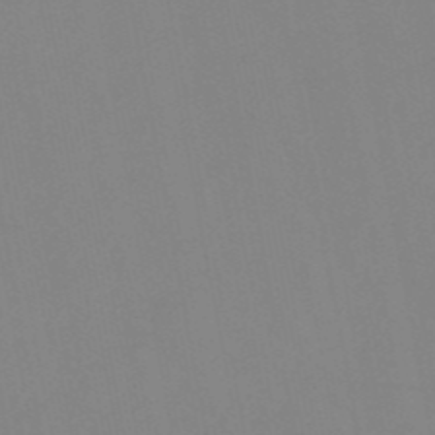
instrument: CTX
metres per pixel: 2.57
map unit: HNb
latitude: -51.7855
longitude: -50.3467
